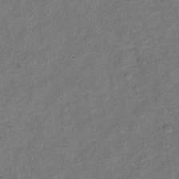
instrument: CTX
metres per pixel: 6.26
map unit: Hto
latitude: 6.2711
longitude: -31.3482
